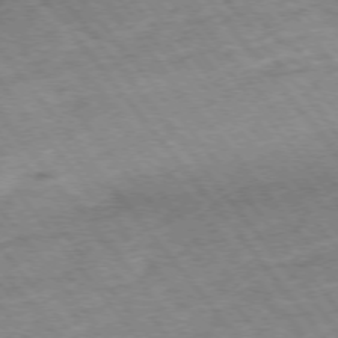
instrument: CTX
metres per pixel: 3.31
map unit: Hpe
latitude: -75.5777
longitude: -17.3482
